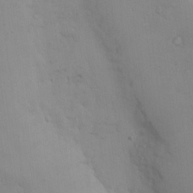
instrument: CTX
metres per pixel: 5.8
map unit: Nhu
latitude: 13.0081
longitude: -27.8583
